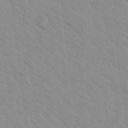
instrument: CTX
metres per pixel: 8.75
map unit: Ave
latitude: -1.7289
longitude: -112.0444
